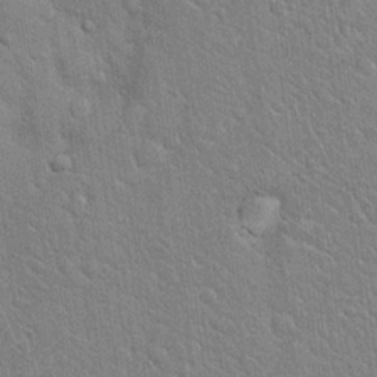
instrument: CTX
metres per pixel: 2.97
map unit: Hto
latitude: 17.8583
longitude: -52.1389
